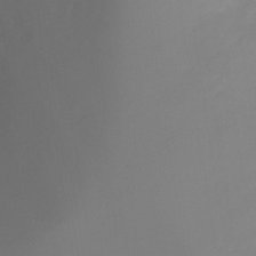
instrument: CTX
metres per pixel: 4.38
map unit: Ht
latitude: -17.7289
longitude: -46.3845
